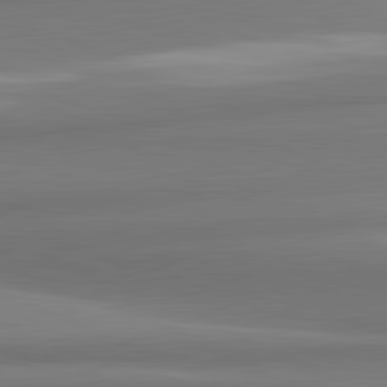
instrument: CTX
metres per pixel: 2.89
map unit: lApd
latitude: 82.0444
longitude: 172.6140
